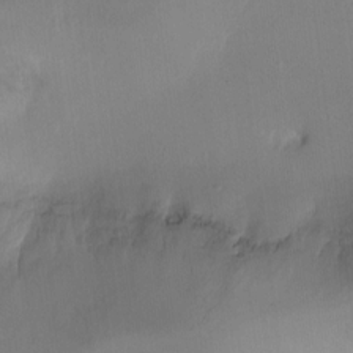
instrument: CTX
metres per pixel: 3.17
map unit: Nhu
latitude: -10.9353
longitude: -33.4426
